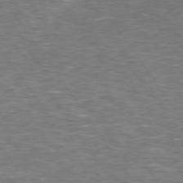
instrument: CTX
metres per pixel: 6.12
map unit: Hpe
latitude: 73.9717
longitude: -125.2537
